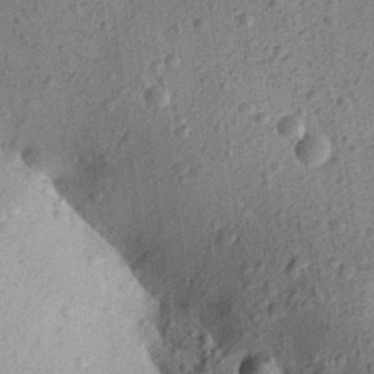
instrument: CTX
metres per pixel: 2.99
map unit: Aa
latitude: 27.5938
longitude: -149.2726
